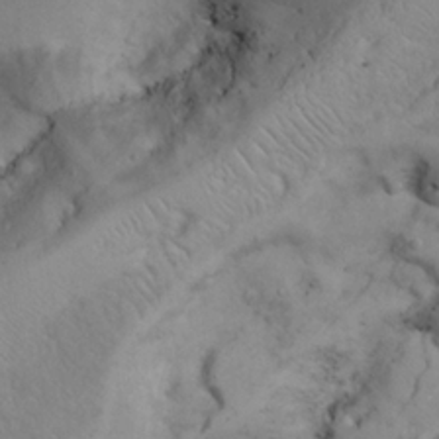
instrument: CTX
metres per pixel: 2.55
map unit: Nhu
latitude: 21.1781
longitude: -72.2523
